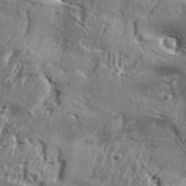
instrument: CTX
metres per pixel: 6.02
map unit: Aa
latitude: 34.3845
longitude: -135.3859
